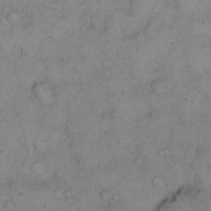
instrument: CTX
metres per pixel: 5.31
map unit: eHh
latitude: 14.7247
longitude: -63.3482
